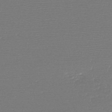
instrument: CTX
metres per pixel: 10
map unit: HNb
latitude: -48.1795
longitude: -41.6693
